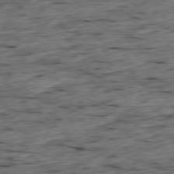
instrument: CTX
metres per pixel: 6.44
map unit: Ap
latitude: -79.3698
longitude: -89.9151
